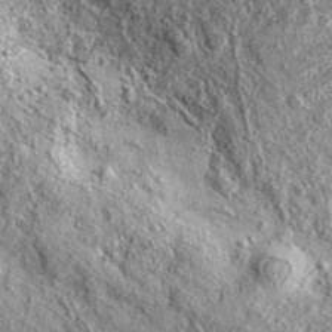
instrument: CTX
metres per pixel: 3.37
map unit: eAb
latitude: 37.1025
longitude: 109.9367
